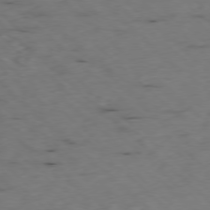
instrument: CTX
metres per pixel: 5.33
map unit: Ap
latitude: -77.6722
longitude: -91.7261
